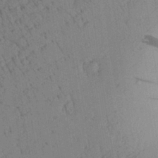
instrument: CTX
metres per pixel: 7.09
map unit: Aa
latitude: 27.0081
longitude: -148.2334
